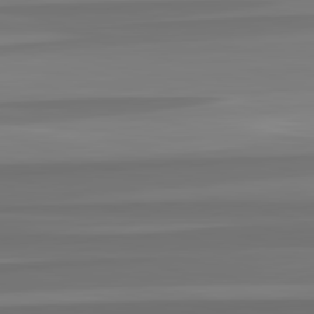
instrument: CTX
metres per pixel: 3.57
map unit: lApd
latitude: 82.9135
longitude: 165.0109
